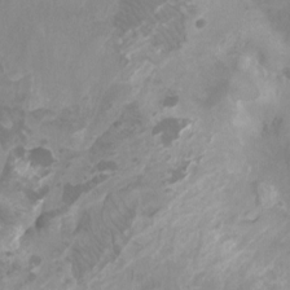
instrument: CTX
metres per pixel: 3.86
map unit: Ht
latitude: -2.3873
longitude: -17.7072
